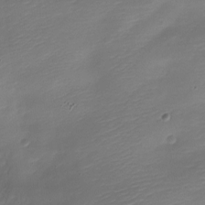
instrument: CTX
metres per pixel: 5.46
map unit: Nve
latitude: -21.3887
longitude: 105.2754
